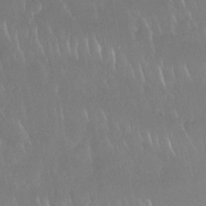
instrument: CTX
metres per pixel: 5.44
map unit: Nhu
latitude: 28.1389
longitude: -63.5560
